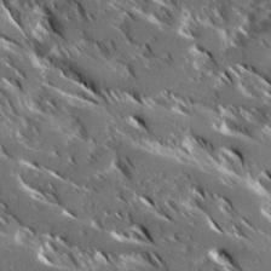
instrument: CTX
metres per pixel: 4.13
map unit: Ave
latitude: 16.9136
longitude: -130.0822
